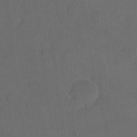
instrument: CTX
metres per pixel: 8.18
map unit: eHh
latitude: 18.9324
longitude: -64.6868
